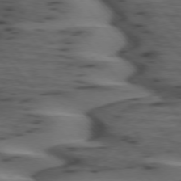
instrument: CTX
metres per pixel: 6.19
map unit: lApd
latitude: 74.9136
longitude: -70.8758
